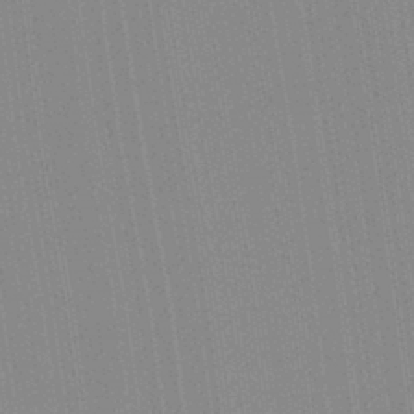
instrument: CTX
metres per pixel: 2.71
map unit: Aa
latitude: 28.0633
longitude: -147.3671
